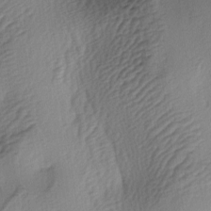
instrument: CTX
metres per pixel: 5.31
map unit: lAa
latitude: -4.0850
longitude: -123.8394
